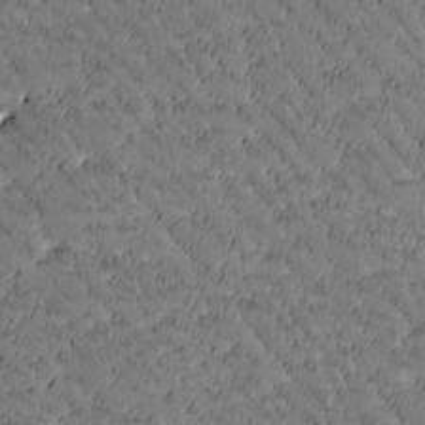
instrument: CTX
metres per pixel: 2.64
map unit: Htu
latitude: -2.5573
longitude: 176.2928
